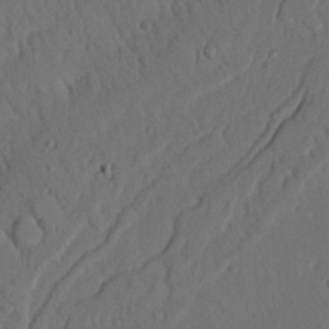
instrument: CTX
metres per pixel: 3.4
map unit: Nhu
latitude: 20.5924
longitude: -77.7071
